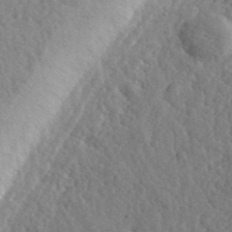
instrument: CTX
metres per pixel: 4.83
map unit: eHh
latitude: 35.9339
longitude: -80.0633
